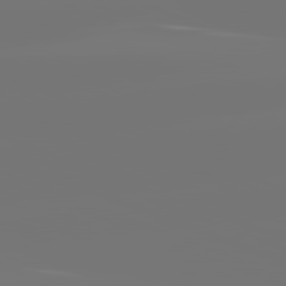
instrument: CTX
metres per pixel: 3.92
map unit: lApd
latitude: 81.9717
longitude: -154.1578
